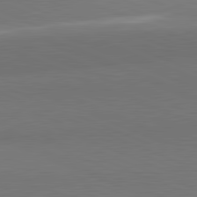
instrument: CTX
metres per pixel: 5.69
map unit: lApd
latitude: 81.9339
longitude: 149.8612
